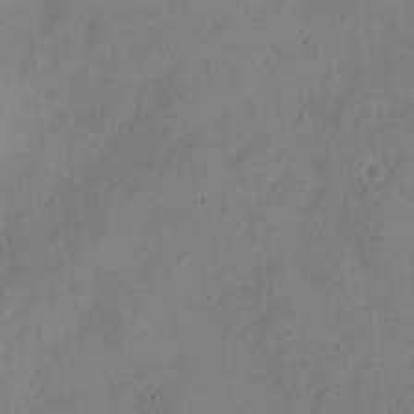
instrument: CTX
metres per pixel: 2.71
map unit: Nve
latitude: -22.5952
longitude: 106.3118
